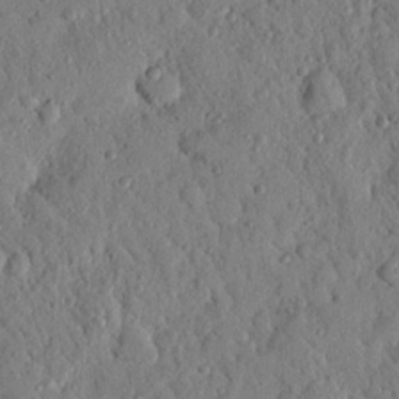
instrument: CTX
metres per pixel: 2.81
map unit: Nhu
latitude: 21.0837
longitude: -78.0255
